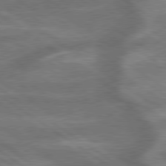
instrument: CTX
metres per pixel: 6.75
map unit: lApd
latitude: 79.4616
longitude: -171.9150
